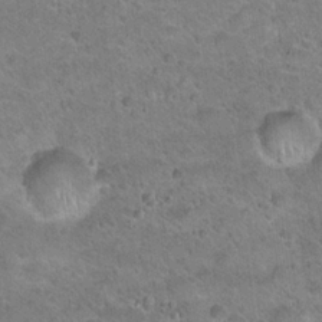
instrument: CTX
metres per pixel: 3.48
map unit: Hto
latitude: 21.0648
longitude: -49.2726
